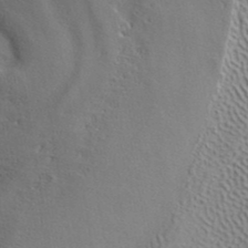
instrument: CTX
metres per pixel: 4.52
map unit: ANa
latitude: 41.6504
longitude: 55.5966
